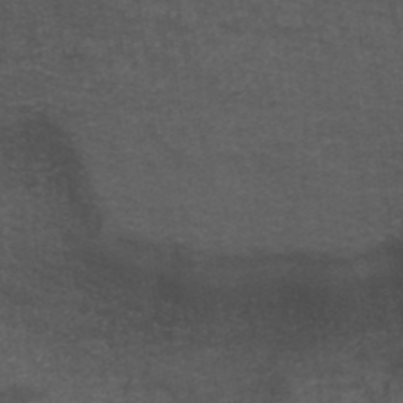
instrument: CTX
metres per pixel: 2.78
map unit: ANa
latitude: 38.9136
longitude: 23.4644
